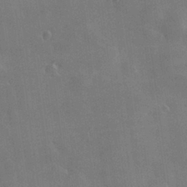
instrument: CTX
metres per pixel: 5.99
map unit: Hve
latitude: 28.3089
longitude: 145.9178
